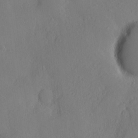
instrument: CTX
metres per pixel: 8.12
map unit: Nve
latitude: -8.8030
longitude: 175.8989
